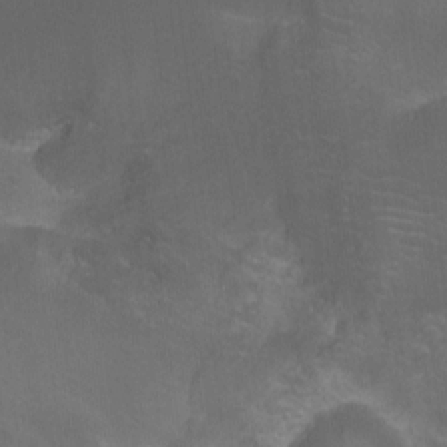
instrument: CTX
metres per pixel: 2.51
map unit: Ht
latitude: -10.1606
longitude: -38.4979
